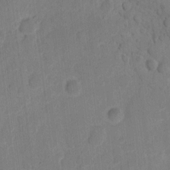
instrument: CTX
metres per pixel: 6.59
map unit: eHh
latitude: 8.9514
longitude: -64.8758
